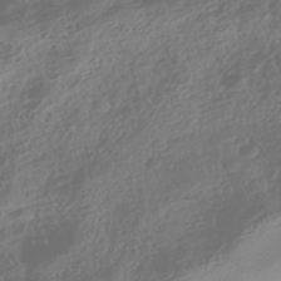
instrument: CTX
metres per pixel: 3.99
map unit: HNhu
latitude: -43.2375
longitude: 104.3117
